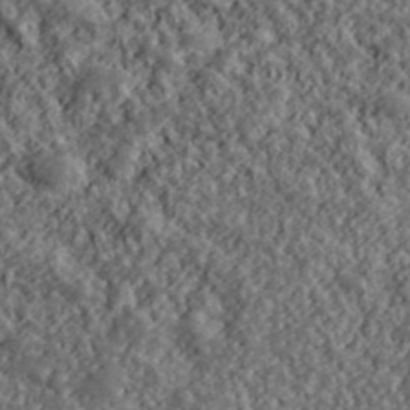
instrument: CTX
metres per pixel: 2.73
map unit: lHvf
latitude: 39.7261
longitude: -88.6491
